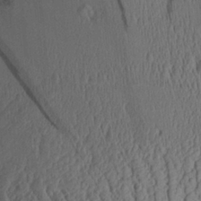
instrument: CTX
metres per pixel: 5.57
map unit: Aa
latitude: 29.2537
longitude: -135.9717
